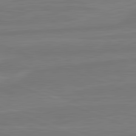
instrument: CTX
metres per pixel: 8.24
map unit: lApd
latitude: 81.9339
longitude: -175.3104
